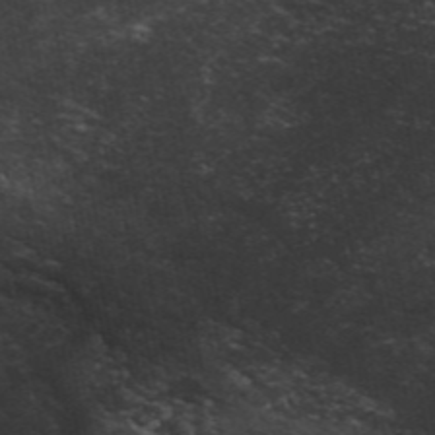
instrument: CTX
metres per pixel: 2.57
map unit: ANa
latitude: 48.4790
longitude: -74.6868
